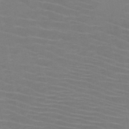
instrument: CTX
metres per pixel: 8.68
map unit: HNb
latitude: -47.2943
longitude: -44.8569
